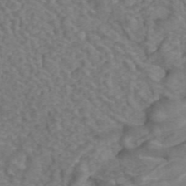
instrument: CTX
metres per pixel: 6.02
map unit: ANa
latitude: 43.7072
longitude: 26.1605
